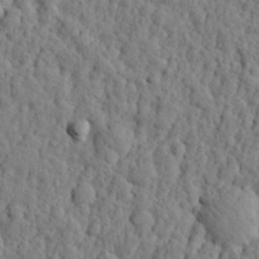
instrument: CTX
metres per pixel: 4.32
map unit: eHh
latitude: 26.7435
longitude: -77.8583
